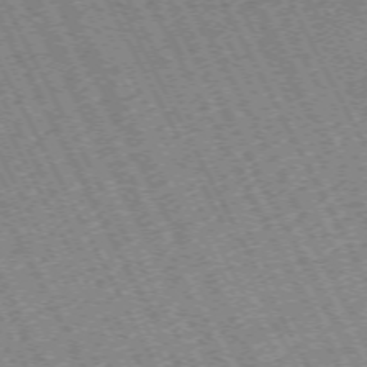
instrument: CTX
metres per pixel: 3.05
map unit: Hpe
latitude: -71.2754
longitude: 10.6519
